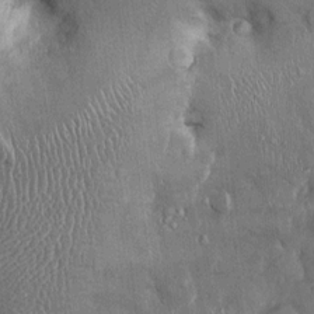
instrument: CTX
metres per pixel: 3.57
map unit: Ht
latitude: -2.3684
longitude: -13.6883
